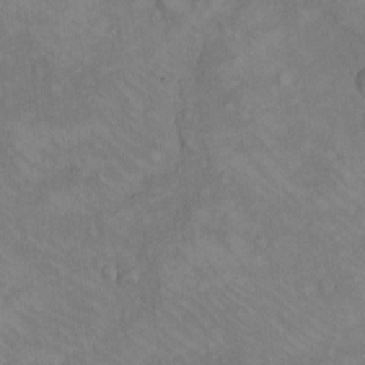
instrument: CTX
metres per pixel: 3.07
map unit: eHh
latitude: -8.2739
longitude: -69.3481
